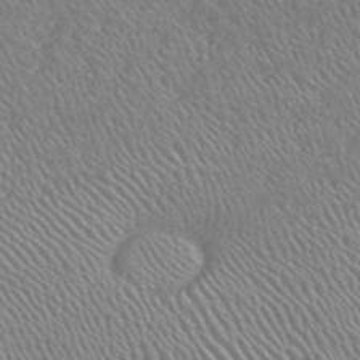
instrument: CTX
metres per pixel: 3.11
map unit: HNhu
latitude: -47.8800
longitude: 29.5021
